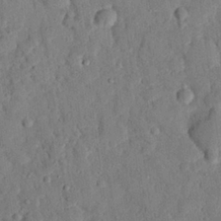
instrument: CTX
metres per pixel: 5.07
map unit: eHh
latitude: 25.8772
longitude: -78.8002
